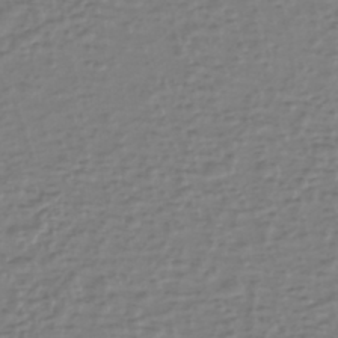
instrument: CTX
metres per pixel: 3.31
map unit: eHh
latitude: -40.4062
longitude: -28.2711
